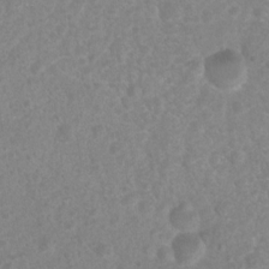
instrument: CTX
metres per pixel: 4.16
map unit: Nhu
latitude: 7.7827
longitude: -21.4804
